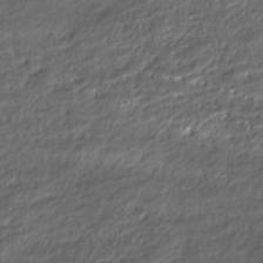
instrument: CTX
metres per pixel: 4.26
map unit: Nhe
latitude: -45.8233
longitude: 152.4629
